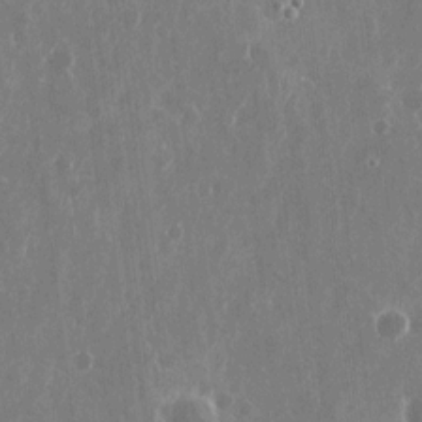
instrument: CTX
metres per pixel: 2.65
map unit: eHh
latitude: 10.4790
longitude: -71.3293
